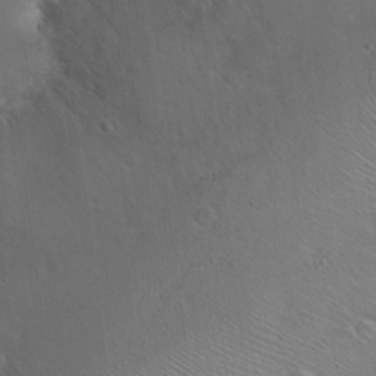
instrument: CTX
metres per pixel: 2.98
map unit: Hto
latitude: 18.1955
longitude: -36.3279
